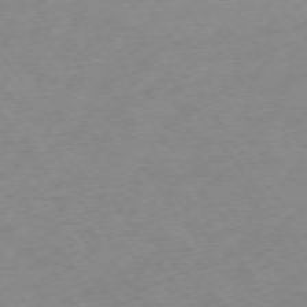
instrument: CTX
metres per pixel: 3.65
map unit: Ap
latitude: -74.6141
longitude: -80.6679
